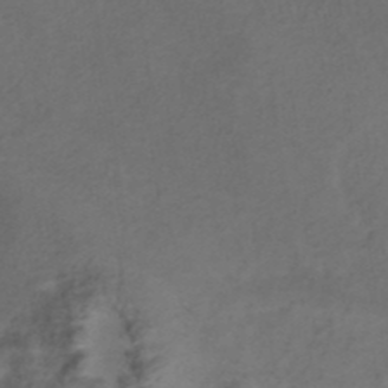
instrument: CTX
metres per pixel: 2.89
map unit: ANa
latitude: 39.1970
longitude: 23.0865
